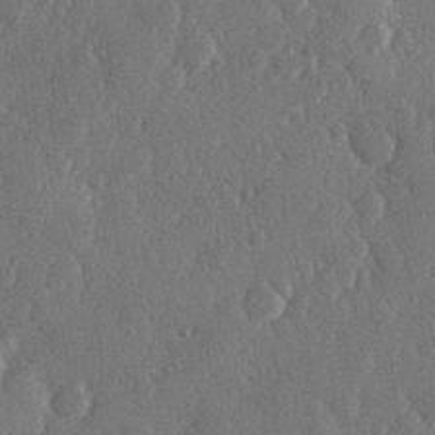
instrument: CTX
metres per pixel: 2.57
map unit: Hve
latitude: 26.7246
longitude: 150.0661
